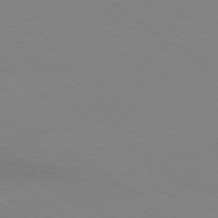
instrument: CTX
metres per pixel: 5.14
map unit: Ap
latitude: -78.6707
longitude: -84.9514
